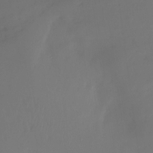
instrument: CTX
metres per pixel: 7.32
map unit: Ht
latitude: -14.6330
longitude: -49.7639
